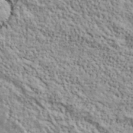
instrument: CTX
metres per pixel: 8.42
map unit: lHvf
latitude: 38.7435
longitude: -90.4979
